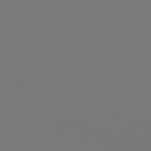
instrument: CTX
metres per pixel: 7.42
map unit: Hpe
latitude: 76.5545
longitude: -131.1404
